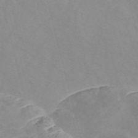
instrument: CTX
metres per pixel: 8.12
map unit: Nve
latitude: -57.7666
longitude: 58.7841
